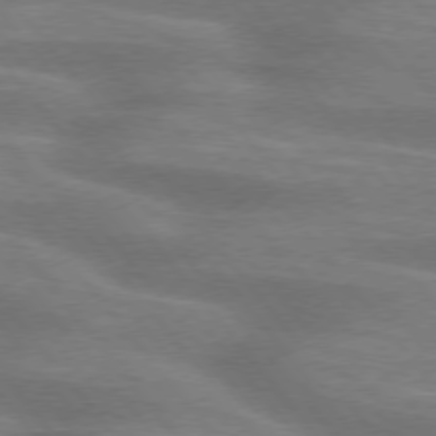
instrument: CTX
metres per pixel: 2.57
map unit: lApd
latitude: 75.3860
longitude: -58.1956
